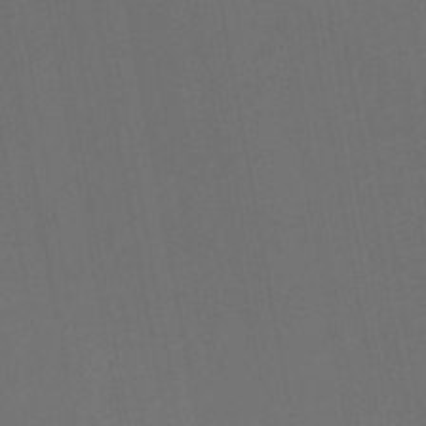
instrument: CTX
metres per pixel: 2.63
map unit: HNhu
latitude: -46.3306
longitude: 93.2187
